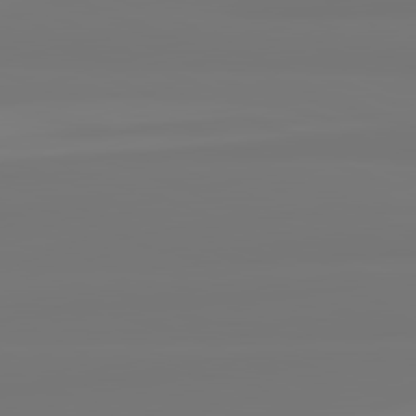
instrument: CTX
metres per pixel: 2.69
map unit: lApd
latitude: 82.1199
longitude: -176.4601
